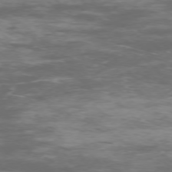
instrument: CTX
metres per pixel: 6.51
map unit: Ap
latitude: -75.9367
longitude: -67.8583
